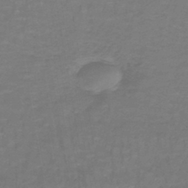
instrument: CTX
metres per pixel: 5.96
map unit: lHb
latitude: -42.5006
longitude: 56.7652
